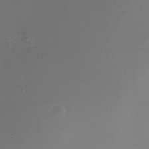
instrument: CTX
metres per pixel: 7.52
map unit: Nhe
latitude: -35.8611
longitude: -117.8206
